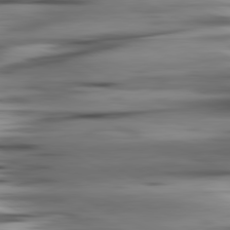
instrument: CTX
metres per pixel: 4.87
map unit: lApd
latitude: 80.6301
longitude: -123.9906
